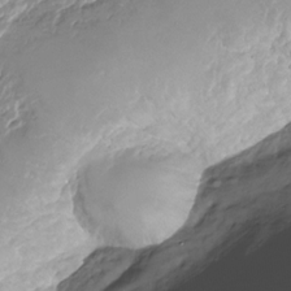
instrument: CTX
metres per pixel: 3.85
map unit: Nhu
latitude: -29.4832
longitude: -72.0255
